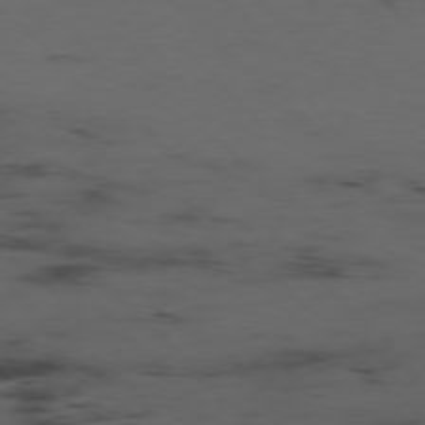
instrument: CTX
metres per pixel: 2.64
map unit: Hpe
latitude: -76.9920
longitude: -18.5168
